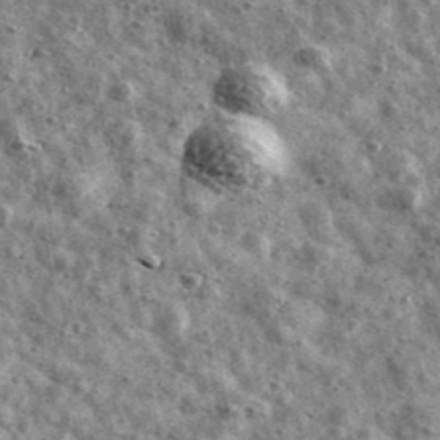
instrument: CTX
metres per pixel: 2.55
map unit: Ave
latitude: 41.6127
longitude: -107.4237
